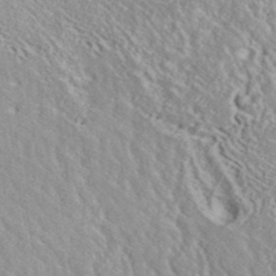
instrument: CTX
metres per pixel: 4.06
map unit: ANa
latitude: 40.7435
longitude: 18.8030
